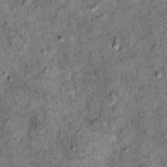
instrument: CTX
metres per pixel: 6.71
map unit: Ht
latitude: 11.5560
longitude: -38.4034
